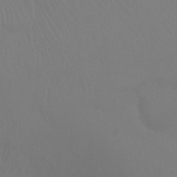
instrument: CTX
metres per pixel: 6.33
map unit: Ht
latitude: -8.7085
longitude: -37.8206
